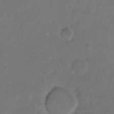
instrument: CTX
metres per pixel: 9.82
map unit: eHh
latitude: 14.3279
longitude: -65.7827
